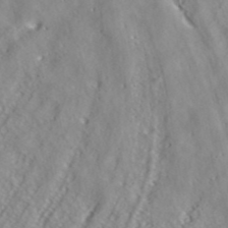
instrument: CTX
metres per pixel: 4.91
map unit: ANa
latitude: 40.4978
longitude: 23.6911
